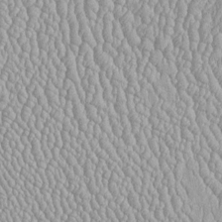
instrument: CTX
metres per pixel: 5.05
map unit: Htu
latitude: -6.4818
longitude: 155.6155
